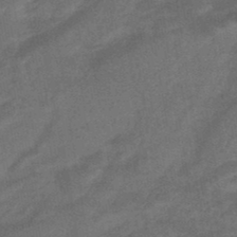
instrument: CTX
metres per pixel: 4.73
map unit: HNhu
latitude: -45.7100
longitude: 91.1809
